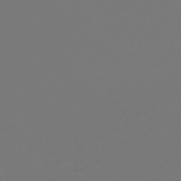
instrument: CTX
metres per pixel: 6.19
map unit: HNb
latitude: -46.8975
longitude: 56.2739
